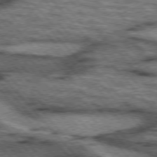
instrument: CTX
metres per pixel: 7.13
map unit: lApd
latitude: 75.8394
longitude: -50.0255
